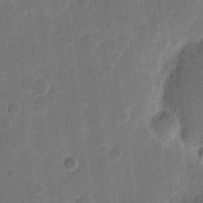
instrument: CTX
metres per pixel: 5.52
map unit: eHh
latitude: 11.6316
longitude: -67.0269
